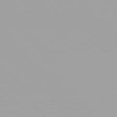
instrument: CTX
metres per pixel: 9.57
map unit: Hpe
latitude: 77.8772
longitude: -137.1026
